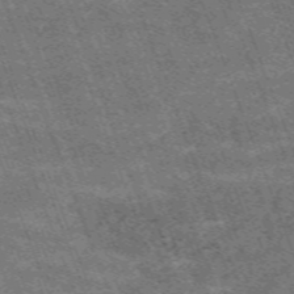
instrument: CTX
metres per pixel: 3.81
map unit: HNb
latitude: -54.7841
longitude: -48.3845
